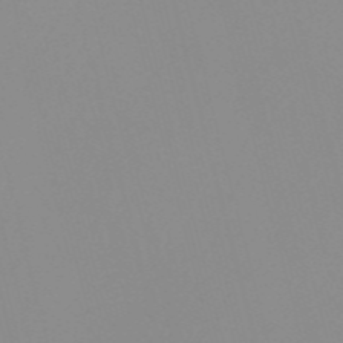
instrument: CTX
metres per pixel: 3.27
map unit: Nve
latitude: -57.3132
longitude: 60.1228
